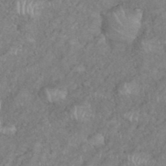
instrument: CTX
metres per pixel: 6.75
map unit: eHh
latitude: 38.2333
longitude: -57.1781
